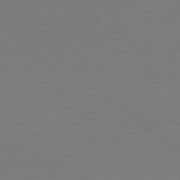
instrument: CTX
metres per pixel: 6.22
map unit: Hpe
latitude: 78.1200
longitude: -150.9135
